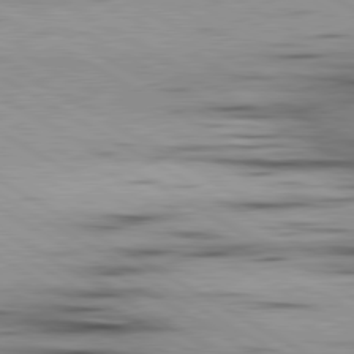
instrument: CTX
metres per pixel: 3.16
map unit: lApd
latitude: 80.1578
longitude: 157.8422
